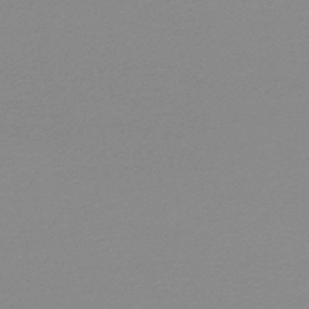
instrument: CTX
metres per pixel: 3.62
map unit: lHb
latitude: -45.9367
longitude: 69.0486
